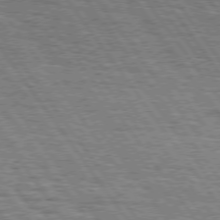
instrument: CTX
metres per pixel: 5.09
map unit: Hpe
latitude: 75.0270
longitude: -152.2901
